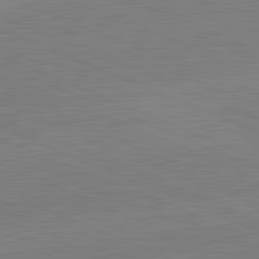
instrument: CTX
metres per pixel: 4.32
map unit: lApd
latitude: 82.0822
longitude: -156.3278
